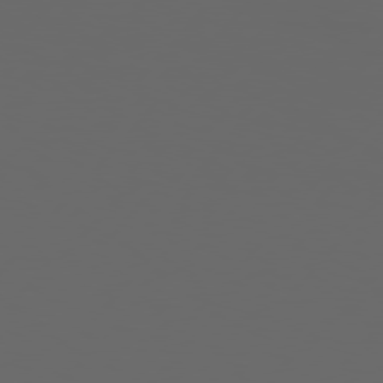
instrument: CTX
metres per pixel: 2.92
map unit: Hpe
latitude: 76.6868
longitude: -139.6883
